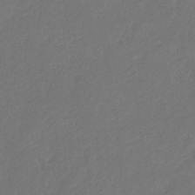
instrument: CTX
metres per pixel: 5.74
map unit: eHb
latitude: -30.6329
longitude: 68.4817
